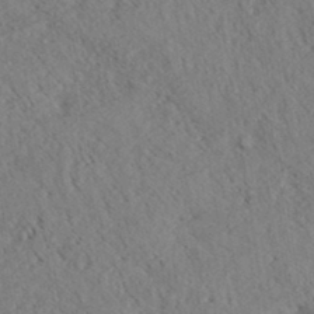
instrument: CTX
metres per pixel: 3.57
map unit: eHh
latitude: 35.2914
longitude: -140.0633
